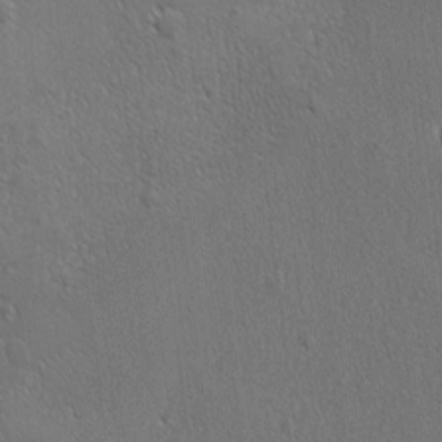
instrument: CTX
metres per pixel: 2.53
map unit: Ave
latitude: -8.1417
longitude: -121.3860
